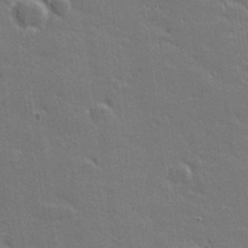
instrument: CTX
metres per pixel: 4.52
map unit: lHvf
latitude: 26.8002
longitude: 142.1605
